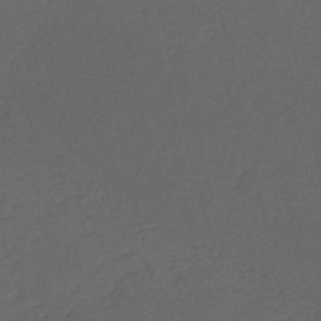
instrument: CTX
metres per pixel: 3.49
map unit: HNb
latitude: -53.8044
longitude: -41.9906
